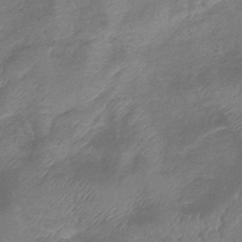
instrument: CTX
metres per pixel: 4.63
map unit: lHb
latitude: -41.2943
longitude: 78.8786
